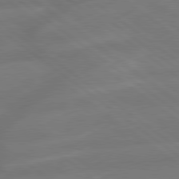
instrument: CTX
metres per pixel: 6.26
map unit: lApd
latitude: 79.1781
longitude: -141.5938
